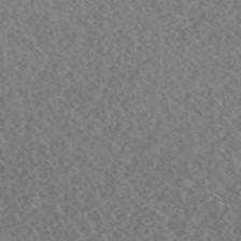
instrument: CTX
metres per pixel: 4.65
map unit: HNhu
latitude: -48.7463
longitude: 29.6911
